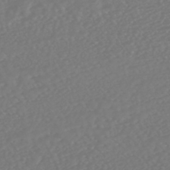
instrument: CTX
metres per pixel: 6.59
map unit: HNhu
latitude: -47.4643
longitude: 97.5021
